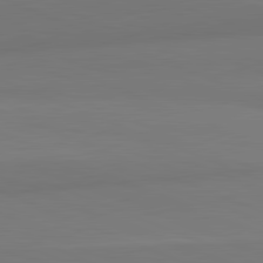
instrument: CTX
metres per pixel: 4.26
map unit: lApd
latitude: 82.1199
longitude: 177.3510
